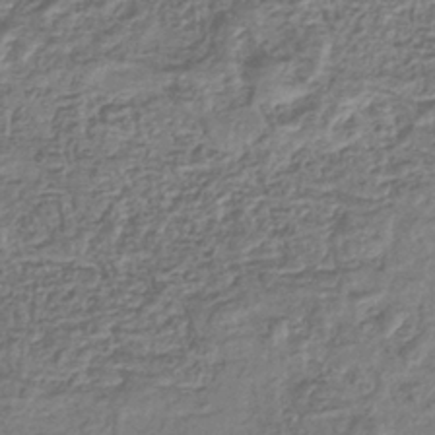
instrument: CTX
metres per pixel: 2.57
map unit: eHb
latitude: -35.5777
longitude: 80.1795
